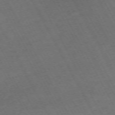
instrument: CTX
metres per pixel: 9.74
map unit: Hpe
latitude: -71.8422
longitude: 8.4818
